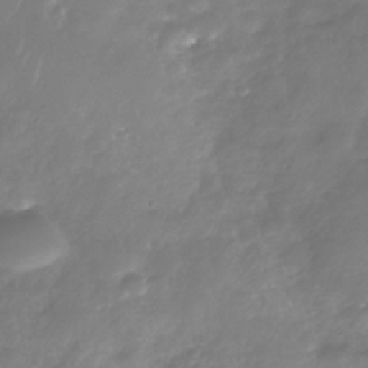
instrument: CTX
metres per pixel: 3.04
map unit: Nhe
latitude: -39.1053
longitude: -118.1011
